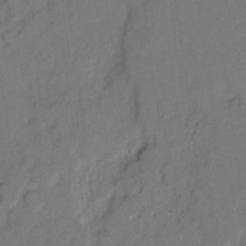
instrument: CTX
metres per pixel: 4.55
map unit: eHh
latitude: 9.0459
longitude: -64.4034
